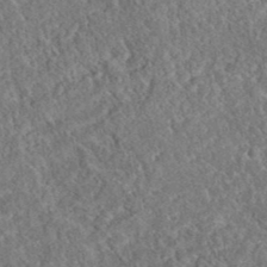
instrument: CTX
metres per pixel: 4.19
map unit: eAb
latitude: 37.8206
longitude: 112.0472
